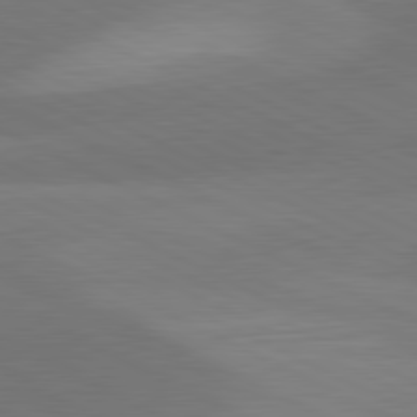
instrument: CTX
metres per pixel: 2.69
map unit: lApd
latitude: 81.0836
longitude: 126.5384
